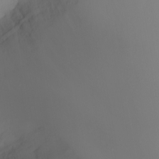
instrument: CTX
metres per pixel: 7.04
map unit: eHh
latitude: -5.2942
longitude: -86.3089
